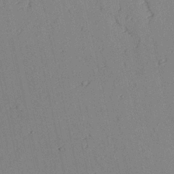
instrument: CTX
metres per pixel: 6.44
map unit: lAvf
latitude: 26.8758
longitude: -110.3279
